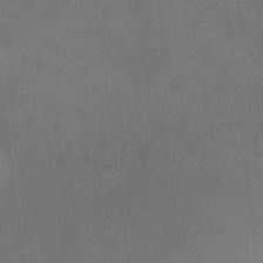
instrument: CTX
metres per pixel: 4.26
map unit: HNhu
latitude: 10.1200
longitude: 11.0298
